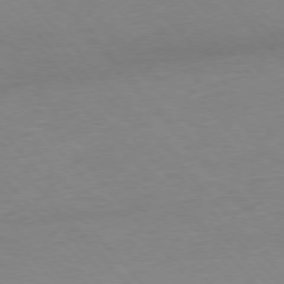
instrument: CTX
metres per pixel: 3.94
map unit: Ap
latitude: -76.8975
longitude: -88.3468
